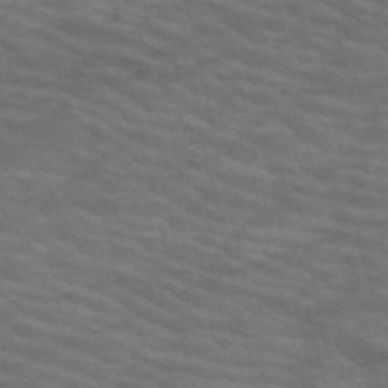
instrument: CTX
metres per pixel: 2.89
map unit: HNb
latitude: -53.6344
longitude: -44.8569
